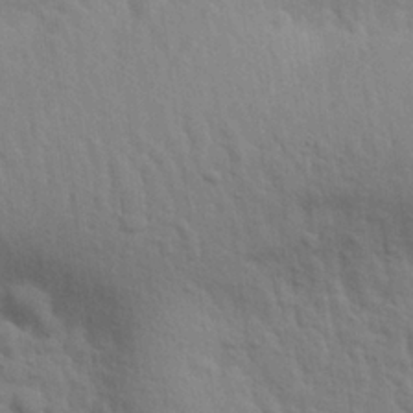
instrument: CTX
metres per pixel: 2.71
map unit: eHh
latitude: 24.3467
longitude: -79.3860
